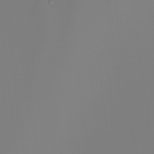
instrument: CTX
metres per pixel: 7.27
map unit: Nhu
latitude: -5.7666
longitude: -95.8961
